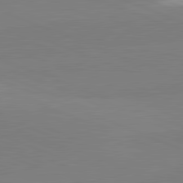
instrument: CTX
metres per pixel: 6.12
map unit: lApd
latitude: 81.9339
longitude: 137.1242
